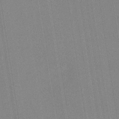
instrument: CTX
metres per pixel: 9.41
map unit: HNb
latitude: -34.9542
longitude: 55.0109
